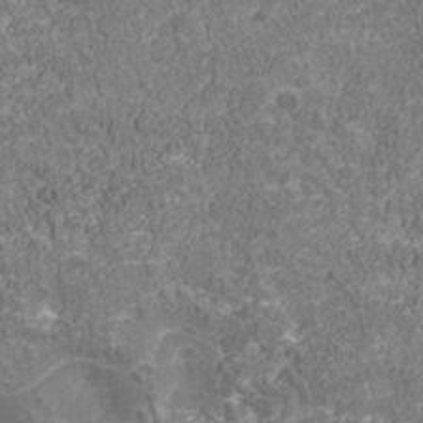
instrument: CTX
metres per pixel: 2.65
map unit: Nhu
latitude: -39.2376
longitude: -85.1970
